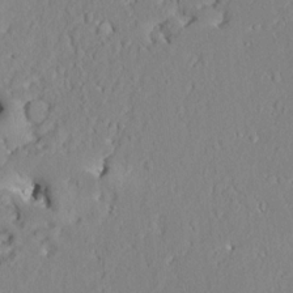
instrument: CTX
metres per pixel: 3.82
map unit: Aa
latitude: 9.2726
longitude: -135.3292
